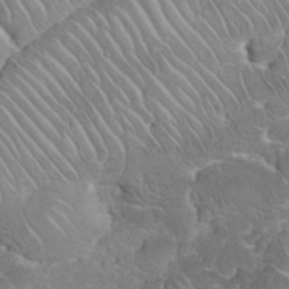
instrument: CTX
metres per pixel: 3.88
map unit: eHh
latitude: 35.8772
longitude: -64.5168
